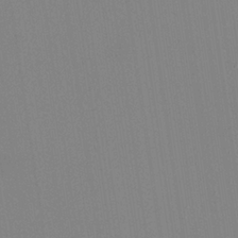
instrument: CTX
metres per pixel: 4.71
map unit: HNhu
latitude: 5.5938
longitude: 4.5951
